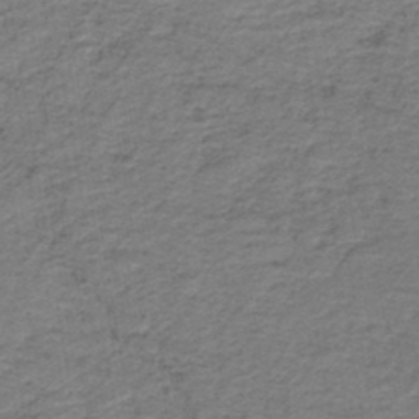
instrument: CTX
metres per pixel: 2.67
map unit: lHb
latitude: -41.9367
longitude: 53.1620
